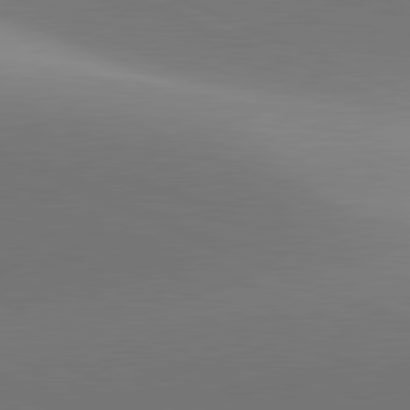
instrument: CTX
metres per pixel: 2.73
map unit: lApd
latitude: 81.5371
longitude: 143.4076
